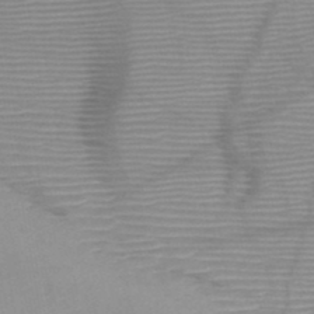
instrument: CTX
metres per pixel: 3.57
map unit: HNb
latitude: -46.6140
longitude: -41.0458
